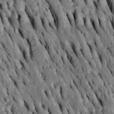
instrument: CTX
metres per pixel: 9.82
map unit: Htu
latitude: -2.7841
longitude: 150.6518
